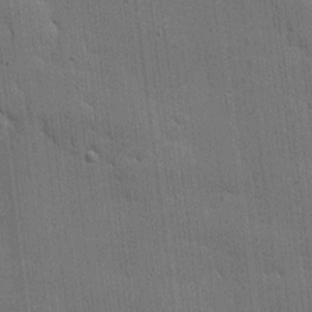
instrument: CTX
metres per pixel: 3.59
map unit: Ave
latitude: 11.9717
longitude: -101.0081
